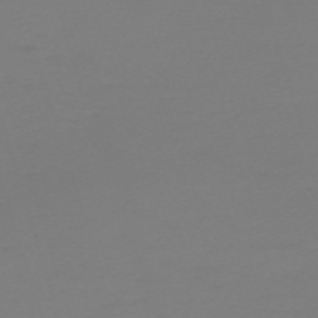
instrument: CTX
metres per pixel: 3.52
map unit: eHh
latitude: -61.7667
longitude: 51.7666
